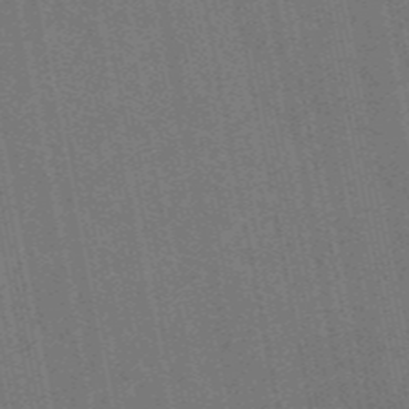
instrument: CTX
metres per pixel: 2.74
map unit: eAb
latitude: 46.8758
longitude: 121.6722
